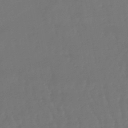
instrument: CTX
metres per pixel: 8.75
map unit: eHb
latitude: -47.0675
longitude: 79.1431
